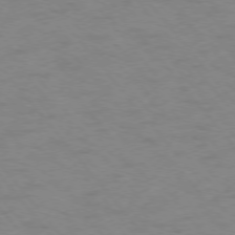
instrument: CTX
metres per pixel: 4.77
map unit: Ap
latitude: -76.6518
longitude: -64.4223
